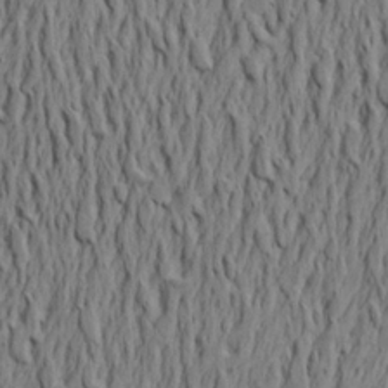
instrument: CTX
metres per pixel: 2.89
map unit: Aa
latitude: 21.0081
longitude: -149.1025
